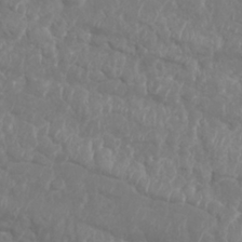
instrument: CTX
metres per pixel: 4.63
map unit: Nhu
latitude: 25.8583
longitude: -61.5371
